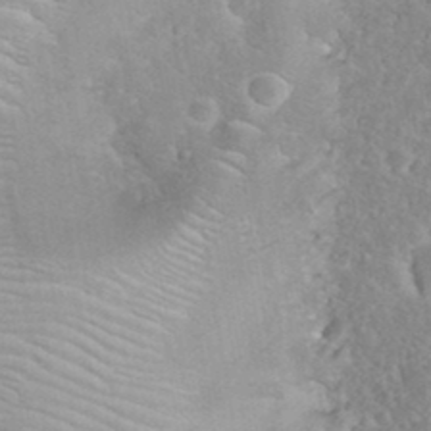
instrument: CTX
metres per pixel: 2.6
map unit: eHh
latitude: 35.5182
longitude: -64.0633
